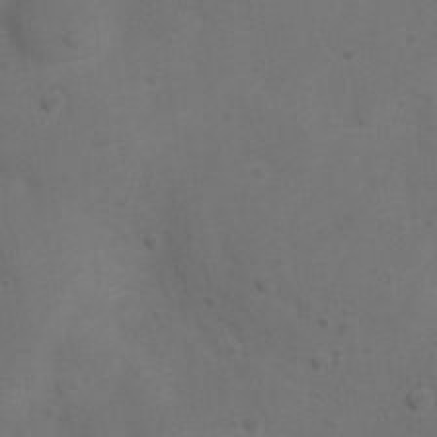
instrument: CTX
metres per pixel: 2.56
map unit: Nhu
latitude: 9.1970
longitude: -25.9906
